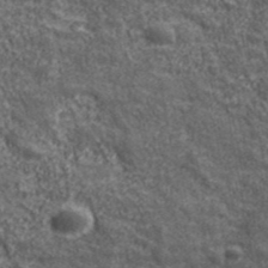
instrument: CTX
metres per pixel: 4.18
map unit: eHh
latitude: 43.3482
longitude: -89.1026
